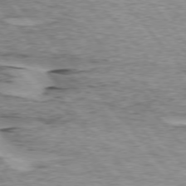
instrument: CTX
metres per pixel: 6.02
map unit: lApd
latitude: 75.4615
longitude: -77.6694
